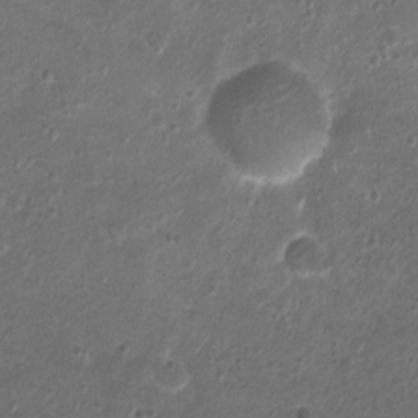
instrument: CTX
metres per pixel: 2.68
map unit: Ht
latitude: 1.4048
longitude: -25.4804
